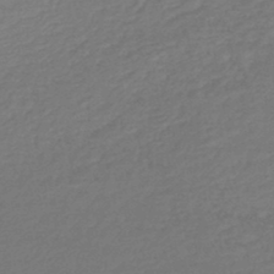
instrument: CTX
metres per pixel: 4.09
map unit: lHb
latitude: -45.5966
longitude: 60.7274
